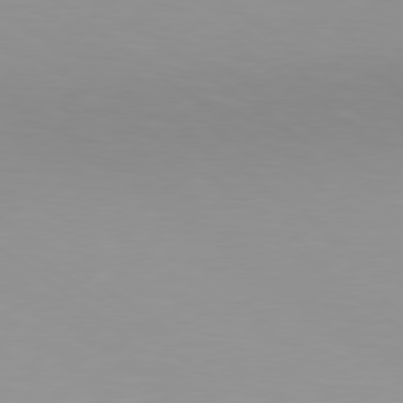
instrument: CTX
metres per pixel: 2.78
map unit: Hpe
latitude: 78.6869
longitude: -142.7435
